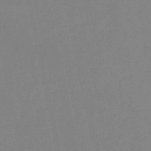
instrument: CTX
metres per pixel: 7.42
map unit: HNb
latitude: -52.0094
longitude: -49.7072
